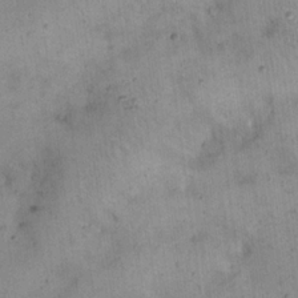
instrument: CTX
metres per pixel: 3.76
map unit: eHh
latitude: 21.0837
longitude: -61.1025
